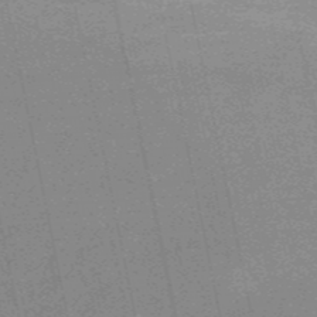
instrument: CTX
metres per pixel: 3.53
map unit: HNb
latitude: -53.2187
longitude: -47.4805
